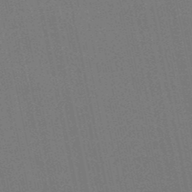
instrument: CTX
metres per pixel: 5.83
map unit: HNb
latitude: -49.1809
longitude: 59.4643
